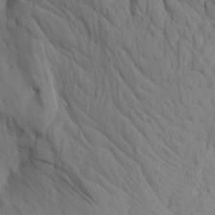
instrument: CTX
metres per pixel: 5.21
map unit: Aa
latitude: 26.9325
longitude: -131.9906
